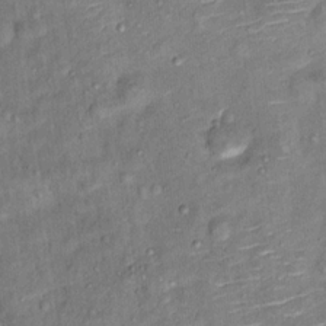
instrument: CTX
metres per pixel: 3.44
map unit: Ht
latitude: 14.3090
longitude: -40.8380
